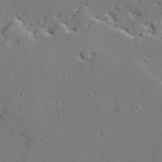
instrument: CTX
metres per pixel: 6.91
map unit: lAvf
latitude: 27.8772
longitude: -109.2537
